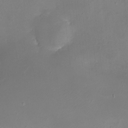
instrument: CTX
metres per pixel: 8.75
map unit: eHh
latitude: -5.5399
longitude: -78.0633
